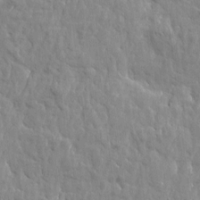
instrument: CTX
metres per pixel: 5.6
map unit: Htu
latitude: -2.0661
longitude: 179.8989
